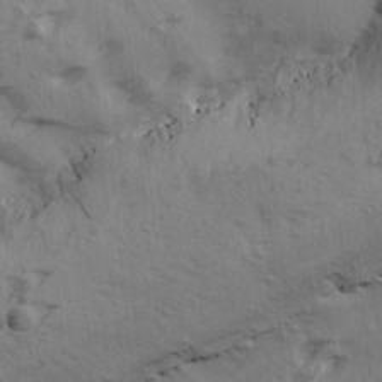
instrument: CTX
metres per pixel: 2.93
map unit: Ave
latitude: 14.8947
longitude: -105.3293
